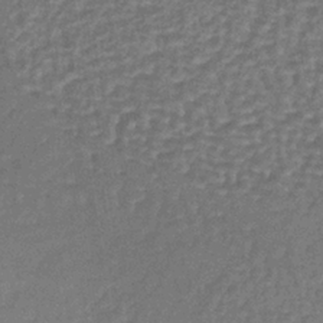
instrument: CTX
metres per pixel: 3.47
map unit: lHb
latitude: -36.8974
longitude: 59.5021
